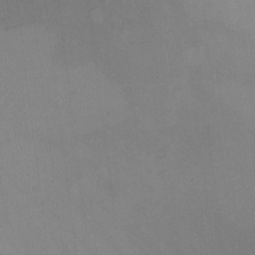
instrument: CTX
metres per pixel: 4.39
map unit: Nhu
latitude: -14.0472
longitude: -59.3104
